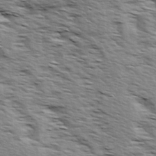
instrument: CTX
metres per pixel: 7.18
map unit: Ave
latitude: 14.6869
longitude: -103.6505
